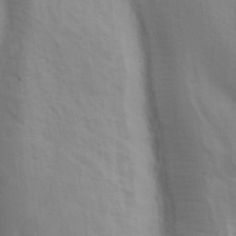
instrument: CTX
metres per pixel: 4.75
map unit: Ave
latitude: 11.2159
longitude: -104.1767
